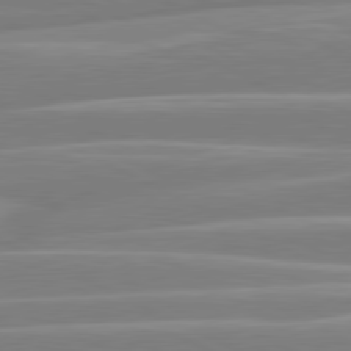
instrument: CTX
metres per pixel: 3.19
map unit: lApd
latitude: 80.9325
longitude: -130.1956
